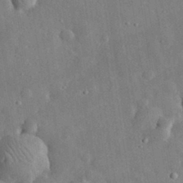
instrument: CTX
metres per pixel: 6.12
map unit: eHh
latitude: 32.5546
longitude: -77.7260
